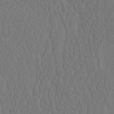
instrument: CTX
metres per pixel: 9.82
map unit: eHh
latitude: -3.1620
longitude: 15.1809
